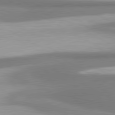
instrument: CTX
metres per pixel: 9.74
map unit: lApd
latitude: 80.5546
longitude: 176.8975
